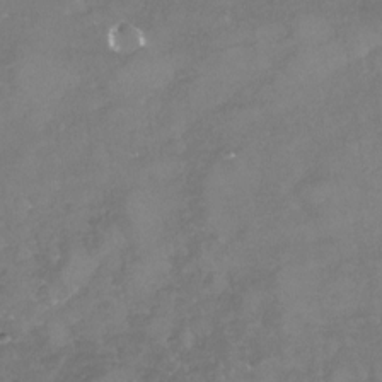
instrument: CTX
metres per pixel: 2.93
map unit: Nhu
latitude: -23.9367
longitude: -57.6504
